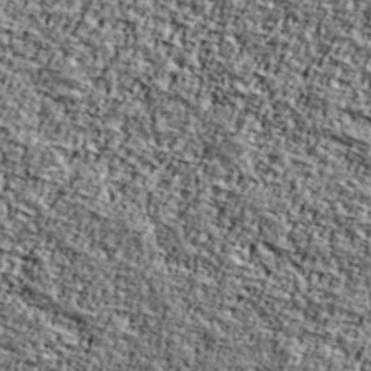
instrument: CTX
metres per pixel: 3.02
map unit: Ave
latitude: 41.9906
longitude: -110.5168
